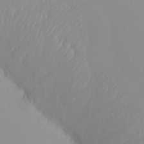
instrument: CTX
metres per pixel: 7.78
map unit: eHh
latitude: -8.3306
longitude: -70.0444
